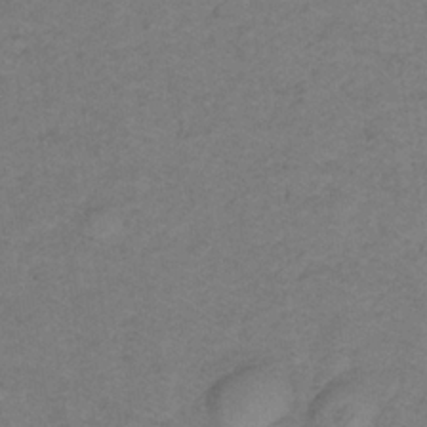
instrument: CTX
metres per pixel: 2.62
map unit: lHb
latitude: -32.6330
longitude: 64.8597
